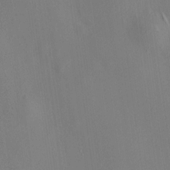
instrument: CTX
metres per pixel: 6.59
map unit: HNhu
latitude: 8.7246
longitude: 14.3684
